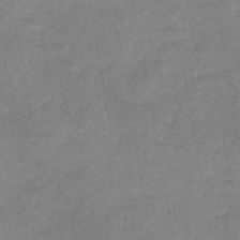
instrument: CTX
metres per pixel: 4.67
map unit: HNb
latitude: -46.5384
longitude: -37.7261
